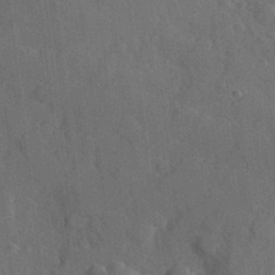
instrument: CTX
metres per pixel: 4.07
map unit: Hve
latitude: 24.8002
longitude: 149.1998
